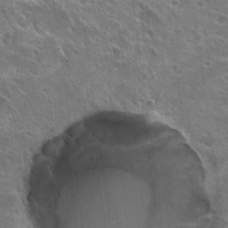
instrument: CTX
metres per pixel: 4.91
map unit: Hto
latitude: 22.2145
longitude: -41.8961
